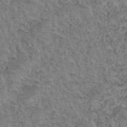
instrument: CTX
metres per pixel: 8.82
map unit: Hto
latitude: 35.1592
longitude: -51.3670
